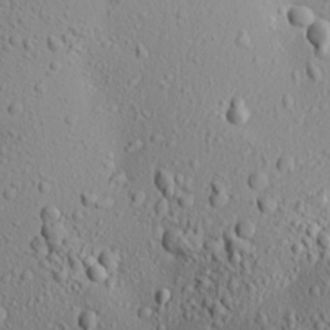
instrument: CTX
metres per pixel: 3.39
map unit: Aa
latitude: 18.7057
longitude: -147.8962
